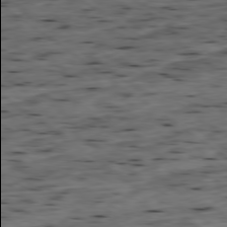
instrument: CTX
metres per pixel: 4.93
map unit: Ap
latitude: -79.0675
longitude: -89.9906
